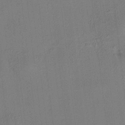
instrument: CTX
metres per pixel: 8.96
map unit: HNhu
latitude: 7.8772
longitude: 15.3132
